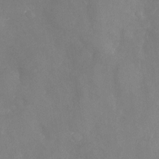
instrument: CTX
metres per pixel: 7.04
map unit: Nhu
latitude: -24.5196
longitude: -57.3481
